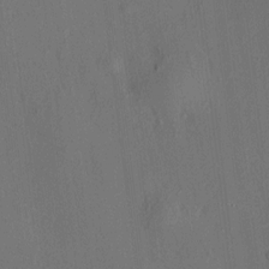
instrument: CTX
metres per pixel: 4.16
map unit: HNhu
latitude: 7.4615
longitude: 14.5952
